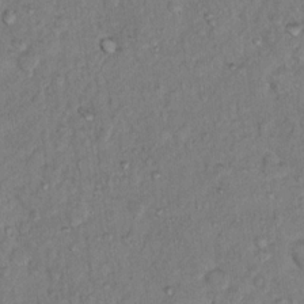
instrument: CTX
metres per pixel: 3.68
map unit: Hto
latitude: 13.4993
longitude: -37.3860
